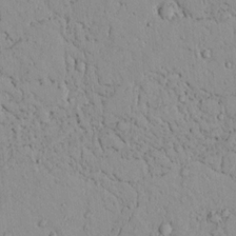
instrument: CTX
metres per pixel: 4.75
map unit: lAvf
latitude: 9.1025
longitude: 168.8030
